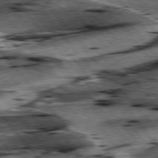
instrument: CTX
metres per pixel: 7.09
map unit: lApd
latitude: 76.4979
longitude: -70.9702
